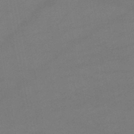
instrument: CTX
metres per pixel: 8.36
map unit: lHb
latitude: -46.4629
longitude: 67.8044
